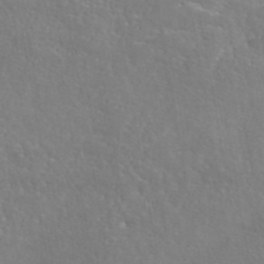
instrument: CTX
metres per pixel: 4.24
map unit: eAb
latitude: 44.8191
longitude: 125.9178
